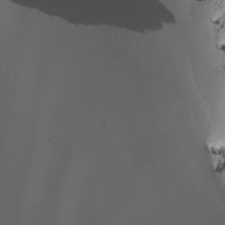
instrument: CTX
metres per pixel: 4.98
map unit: Nhu
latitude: -8.6329
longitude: -93.5371
